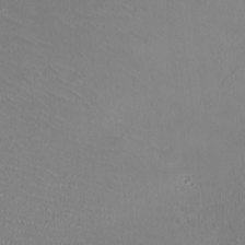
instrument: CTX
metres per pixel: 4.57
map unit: HNhu
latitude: -2.9730
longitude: -0.5545
